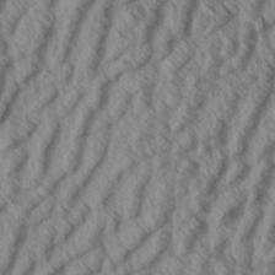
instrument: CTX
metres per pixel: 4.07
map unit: eHh
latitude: 33.8772
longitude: -139.6883
